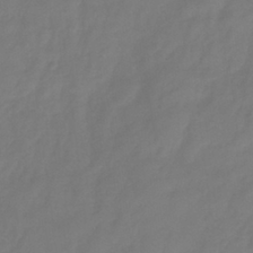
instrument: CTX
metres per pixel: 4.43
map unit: eHb
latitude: -31.6344
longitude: 74.7275
